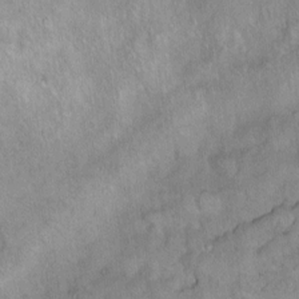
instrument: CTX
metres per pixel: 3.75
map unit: Ht
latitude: 5.5182
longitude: -37.0648
